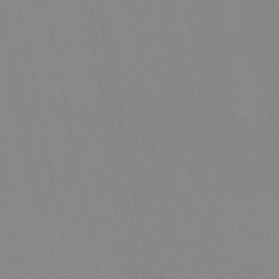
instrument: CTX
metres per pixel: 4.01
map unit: lHb
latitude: -48.0661
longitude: 69.7855
